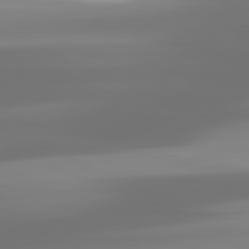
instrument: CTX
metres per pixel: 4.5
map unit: lApd
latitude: 81.6694
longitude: -137.4994
